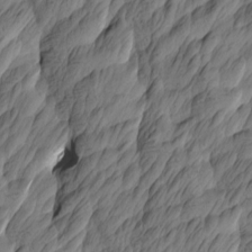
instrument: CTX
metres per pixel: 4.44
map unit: Htu
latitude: -3.7477
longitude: -175.7450
